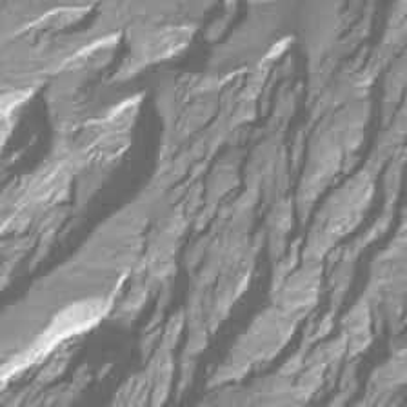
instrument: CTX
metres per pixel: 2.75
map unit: Hto
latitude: -7.3698
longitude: -47.1404
